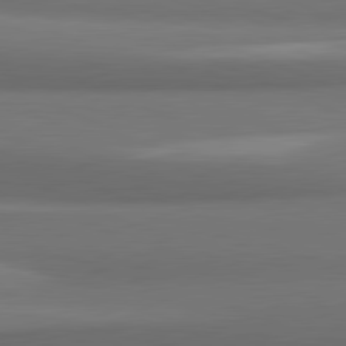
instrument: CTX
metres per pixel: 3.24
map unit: lApd
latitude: 81.5749
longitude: 171.0109
